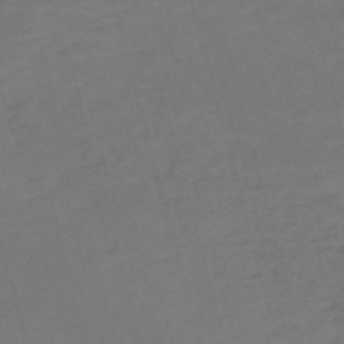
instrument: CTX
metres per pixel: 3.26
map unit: Nve
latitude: -59.1053
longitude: 58.3495
